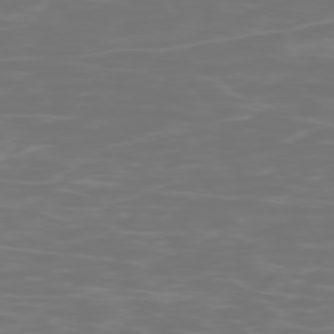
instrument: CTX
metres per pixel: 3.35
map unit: Hpe
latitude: -74.5385
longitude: 6.8786
